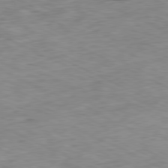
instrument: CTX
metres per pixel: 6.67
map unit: Ap
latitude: -80.8975
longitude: -87.7638
